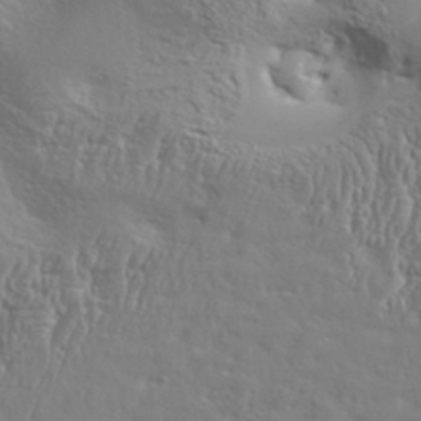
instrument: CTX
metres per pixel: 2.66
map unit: Aa
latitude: 34.3845
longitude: -134.5168
